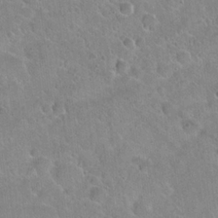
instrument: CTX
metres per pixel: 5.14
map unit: Hto
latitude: 21.4427
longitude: -52.4034
